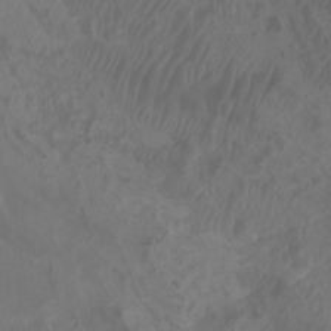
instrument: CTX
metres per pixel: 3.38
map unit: Aa
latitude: -7.8233
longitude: -79.2915
